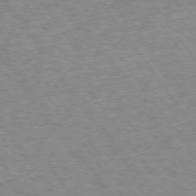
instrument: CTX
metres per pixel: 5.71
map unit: Hpe
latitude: 73.1404
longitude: -140.6868
